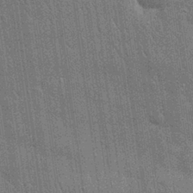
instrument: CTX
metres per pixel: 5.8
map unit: Nhu
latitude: 28.7057
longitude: -68.2901
